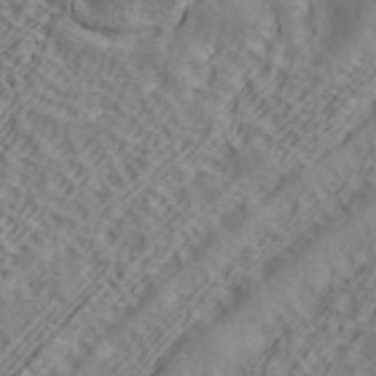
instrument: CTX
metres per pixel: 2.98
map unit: ANa
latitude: 42.4034
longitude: 55.5588
